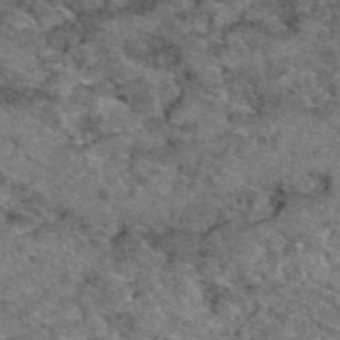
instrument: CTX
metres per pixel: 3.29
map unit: eAb
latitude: 49.4426
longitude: 111.9745
